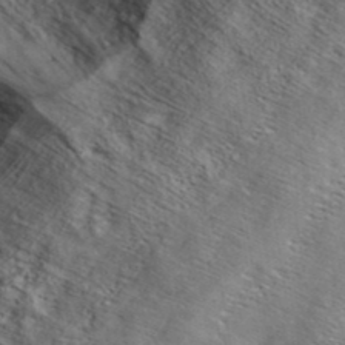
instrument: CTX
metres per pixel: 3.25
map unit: ANa
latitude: 41.0269
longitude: 17.6344
